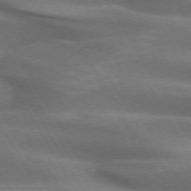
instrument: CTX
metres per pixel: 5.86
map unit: lApd
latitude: 72.5546
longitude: -51.8583
